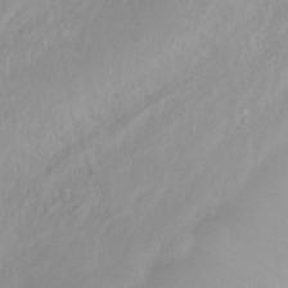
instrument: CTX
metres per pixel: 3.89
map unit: Htu
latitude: -14.8786
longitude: -44.7435
